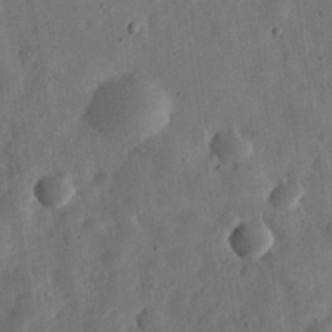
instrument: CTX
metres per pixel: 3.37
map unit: eHh
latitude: 31.9717
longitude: -75.8205
